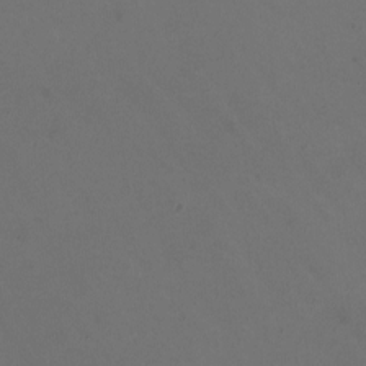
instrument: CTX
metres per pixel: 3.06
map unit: HNhu
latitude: -0.5574
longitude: -2.8947
